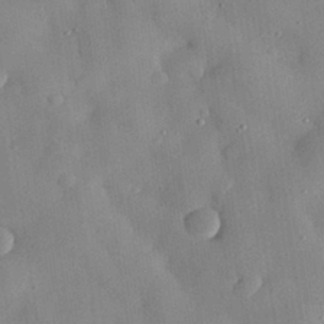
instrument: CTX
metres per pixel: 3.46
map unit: eHh
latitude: 29.8772
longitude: -72.4412
